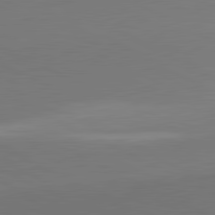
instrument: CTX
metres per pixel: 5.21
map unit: lApd
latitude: 81.7261
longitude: 158.3873
